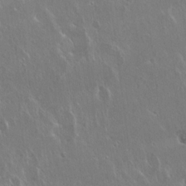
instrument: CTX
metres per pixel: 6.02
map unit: Hto
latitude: 18.4412
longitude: -57.4615
